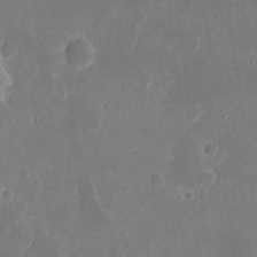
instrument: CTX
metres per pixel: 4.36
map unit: eHh
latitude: 9.7072
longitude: -69.2159
